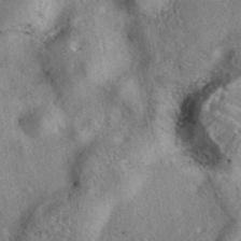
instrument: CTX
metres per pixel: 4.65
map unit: eAb
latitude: 37.8017
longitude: 112.8408
